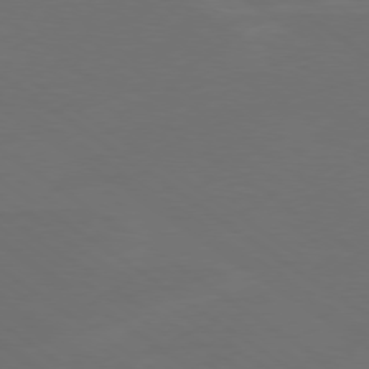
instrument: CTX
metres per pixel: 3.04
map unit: Ap
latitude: -79.3131
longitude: -61.5749
